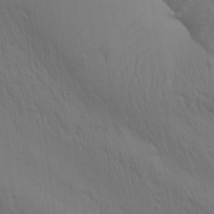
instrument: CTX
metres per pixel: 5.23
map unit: lAa
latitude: 22.0822
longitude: -138.2900
